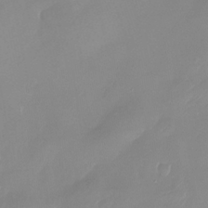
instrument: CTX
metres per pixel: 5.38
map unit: Ht
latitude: -13.9556
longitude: -50.8380
